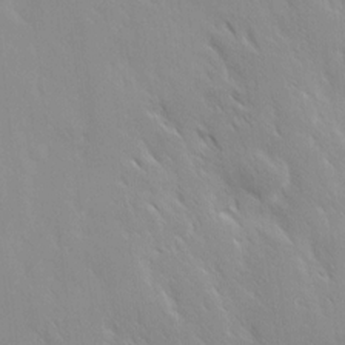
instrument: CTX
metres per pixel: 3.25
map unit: Ave
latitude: 9.4238
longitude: -103.9906
